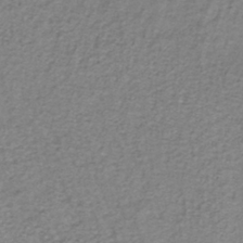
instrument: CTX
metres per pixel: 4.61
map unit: ANa
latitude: -36.0850
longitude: 95.2187
